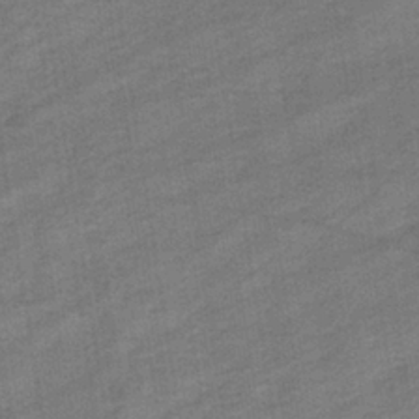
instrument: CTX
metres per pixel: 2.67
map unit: eHb
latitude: -36.8219
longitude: 77.7667
